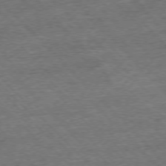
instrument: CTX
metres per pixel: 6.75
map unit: Ap
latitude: -76.7841
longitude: -96.8002
